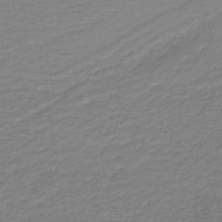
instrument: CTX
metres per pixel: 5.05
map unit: lHb
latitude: -42.3306
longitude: 52.1605
